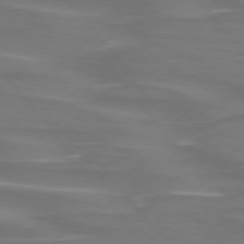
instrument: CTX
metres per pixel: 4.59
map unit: lApd
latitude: 75.1592
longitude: -80.1389
